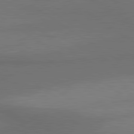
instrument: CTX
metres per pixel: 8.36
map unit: lApd
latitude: 80.8191
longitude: 161.6155
